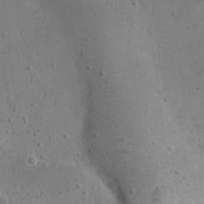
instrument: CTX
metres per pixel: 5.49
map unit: eHh
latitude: 23.2915
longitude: -66.9891
